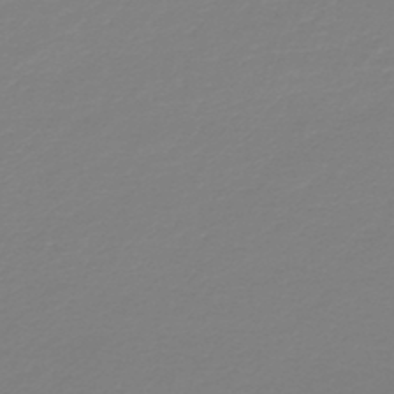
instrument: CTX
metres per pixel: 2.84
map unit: lHb
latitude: -45.1998
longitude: 59.3698
